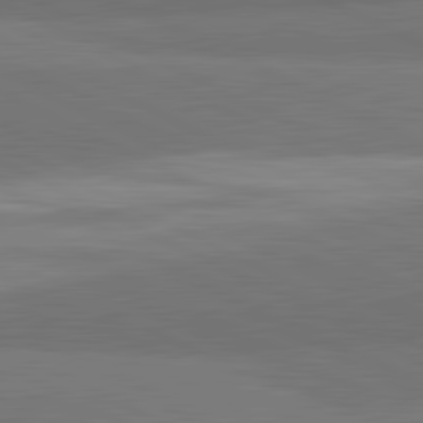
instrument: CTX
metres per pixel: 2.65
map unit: lApd
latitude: 82.1388
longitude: 159.2753
